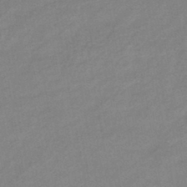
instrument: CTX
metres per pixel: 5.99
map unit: eHb
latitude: -41.1242
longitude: 82.6140
